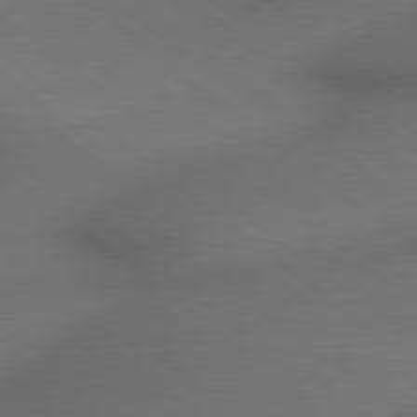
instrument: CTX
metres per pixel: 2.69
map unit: lApd
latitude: 79.3104
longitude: -172.4601
